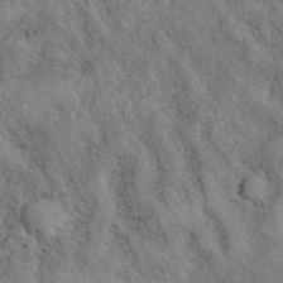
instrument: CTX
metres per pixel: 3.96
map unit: eAb
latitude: 39.4237
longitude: 113.5399
